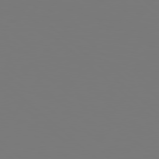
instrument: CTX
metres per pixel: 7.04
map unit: Hpe
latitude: 78.4979
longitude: -162.9703
